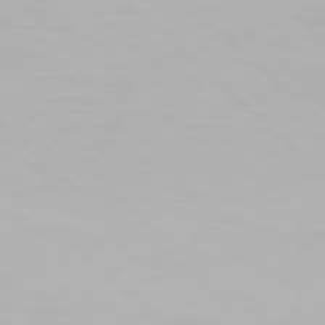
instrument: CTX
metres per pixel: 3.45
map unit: Hpe
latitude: 77.1592
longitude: -162.9514
